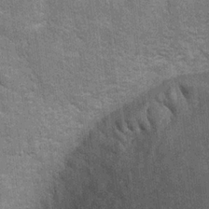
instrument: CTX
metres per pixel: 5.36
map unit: Hto
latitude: 20.7813
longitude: -48.3089
